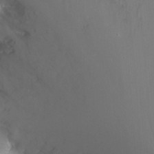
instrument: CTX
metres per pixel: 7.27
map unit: Nhu
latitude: -11.8611
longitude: -47.6505
